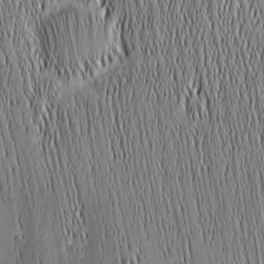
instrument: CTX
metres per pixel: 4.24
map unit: Nhu
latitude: -5.1242
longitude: -152.1389
